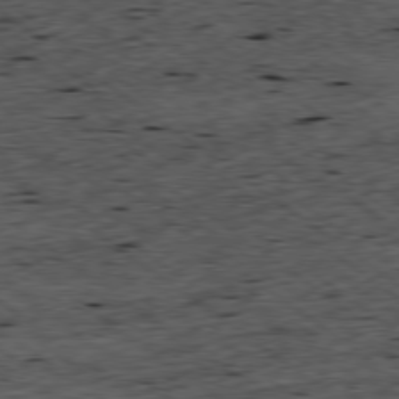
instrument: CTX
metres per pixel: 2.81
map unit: Ap
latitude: -79.1998
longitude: -52.4412
